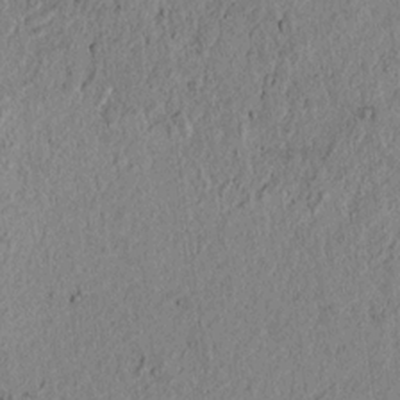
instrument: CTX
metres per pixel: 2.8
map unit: lAvf
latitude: 6.4223
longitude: 163.8044
